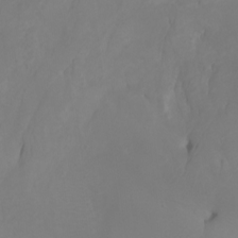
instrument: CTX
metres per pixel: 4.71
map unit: Htu
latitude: -7.2565
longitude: -65.9906
